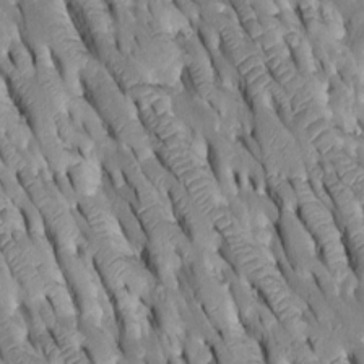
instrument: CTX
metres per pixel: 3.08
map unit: Htu
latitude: -1.9179
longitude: 149.5022
